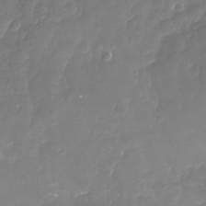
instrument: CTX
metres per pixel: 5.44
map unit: Nhu
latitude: -16.7086
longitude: -58.2145
